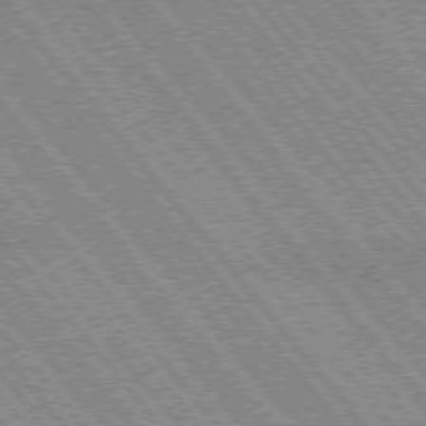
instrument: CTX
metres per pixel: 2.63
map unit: lApd
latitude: 75.1781
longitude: -49.3860
